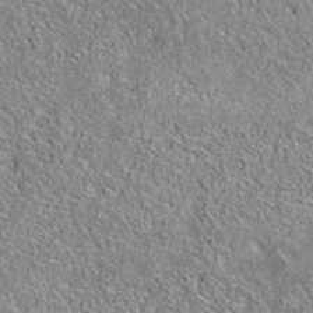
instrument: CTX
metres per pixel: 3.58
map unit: eAb
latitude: 35.9528
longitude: 112.7085
